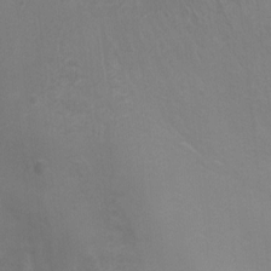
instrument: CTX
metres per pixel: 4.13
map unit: Ht
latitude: -5.1242
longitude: -19.0836
